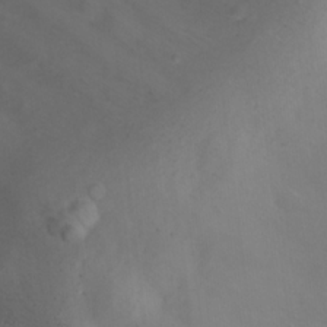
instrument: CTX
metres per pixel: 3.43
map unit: Nhu
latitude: 23.3482
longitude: -61.9339
